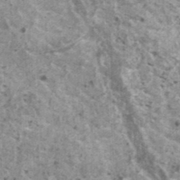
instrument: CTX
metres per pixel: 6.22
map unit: HNhu
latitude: 2.2711
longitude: 4.8786
